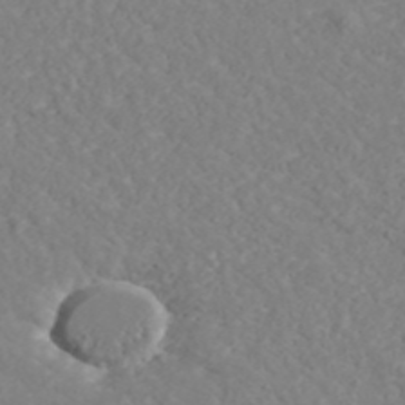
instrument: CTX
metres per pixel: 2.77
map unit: ANa
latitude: 41.5938
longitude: 29.0675
